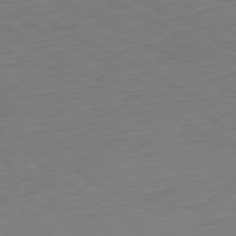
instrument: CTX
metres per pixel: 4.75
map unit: Ap
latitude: -79.6910
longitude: -56.8002
